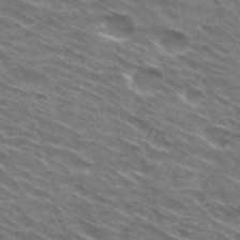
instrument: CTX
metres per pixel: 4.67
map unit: Hto
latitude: 30.2334
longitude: -44.8569
